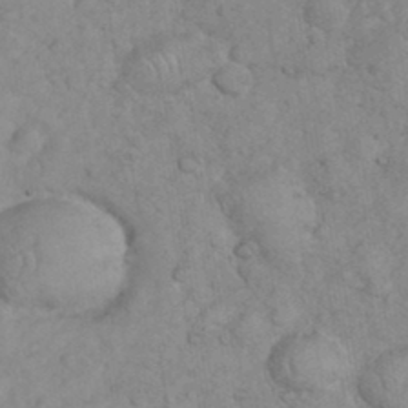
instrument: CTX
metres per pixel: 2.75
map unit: eHh
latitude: 35.8583
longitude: -63.5371
